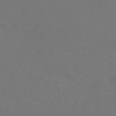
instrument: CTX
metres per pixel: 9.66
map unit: HNhu
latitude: -43.3509
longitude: 94.1794
